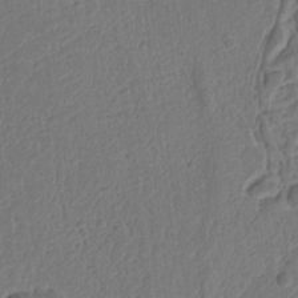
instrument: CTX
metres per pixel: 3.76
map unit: Ht
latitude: 10.1389
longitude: -75.0836
